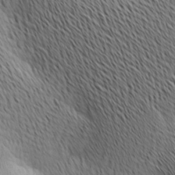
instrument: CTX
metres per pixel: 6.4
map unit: Ave
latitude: 10.8380
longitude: -107.6127
